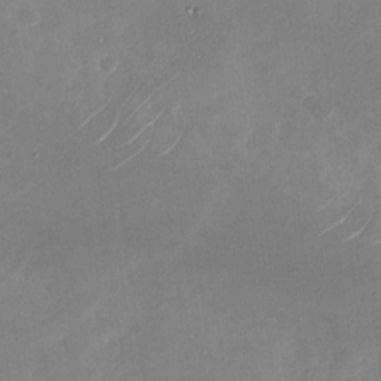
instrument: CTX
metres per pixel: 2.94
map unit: Nhu
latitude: -28.2362
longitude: -68.8569
